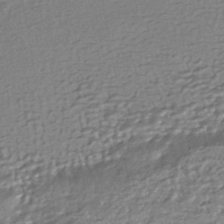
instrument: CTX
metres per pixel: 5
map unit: HNhu
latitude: -44.4251
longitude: 95.8611
